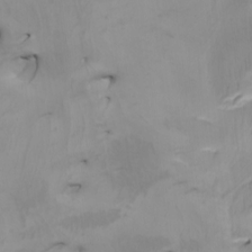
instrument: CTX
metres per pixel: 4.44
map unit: Htu
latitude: -7.2565
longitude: -67.9717
